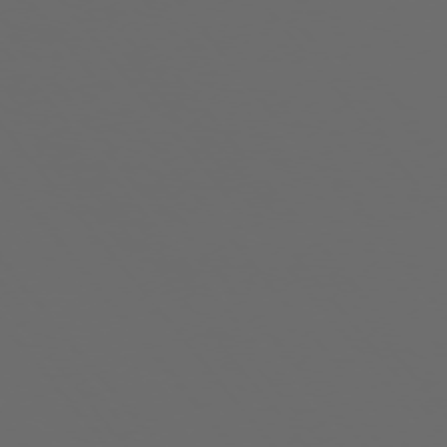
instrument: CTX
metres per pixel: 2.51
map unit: Ap
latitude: -76.0472
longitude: -74.6679
